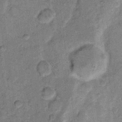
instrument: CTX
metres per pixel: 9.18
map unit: eHh
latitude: 12.6680
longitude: -65.0269
